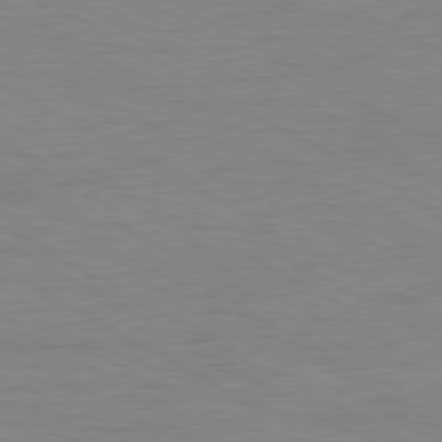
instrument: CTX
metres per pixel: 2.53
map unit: Ap
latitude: -80.4440
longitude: -86.9325
